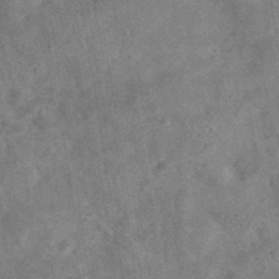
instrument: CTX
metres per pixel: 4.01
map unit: eAb
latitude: 35.5182
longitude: 115.9556
